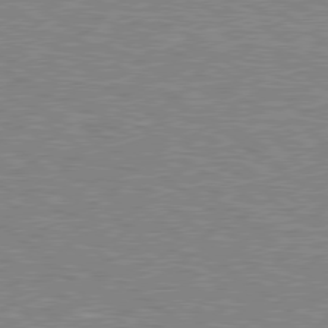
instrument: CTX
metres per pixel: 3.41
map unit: Hpe
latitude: 78.7058
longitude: -164.6113
